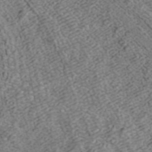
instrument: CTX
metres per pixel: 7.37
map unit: ANa
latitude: 43.1970
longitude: 29.5210
